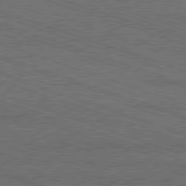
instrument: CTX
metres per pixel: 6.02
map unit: Ap
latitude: -81.4077
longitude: -72.4223
